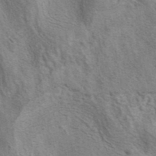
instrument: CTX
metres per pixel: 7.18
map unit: eAb
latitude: 40.6112
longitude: 106.9542
